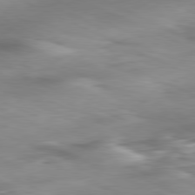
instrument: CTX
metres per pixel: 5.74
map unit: Ap
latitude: -81.3888
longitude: -81.9717
